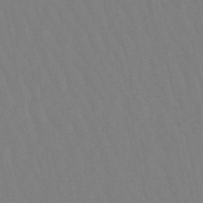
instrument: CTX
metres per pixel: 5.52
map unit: lHb
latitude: -49.6155
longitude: 71.3321
